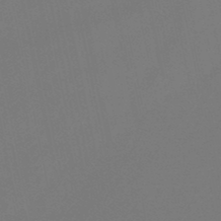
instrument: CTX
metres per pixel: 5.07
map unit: lHb
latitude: -47.4643
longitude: 61.5399
